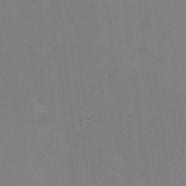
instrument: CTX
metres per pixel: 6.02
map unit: HNhu
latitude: -1.0676
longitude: -4.8947
